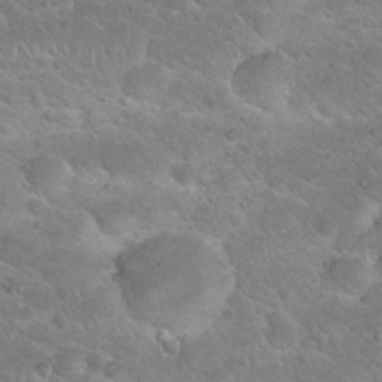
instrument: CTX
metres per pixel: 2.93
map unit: Hto
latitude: 24.6301
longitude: -49.8205
